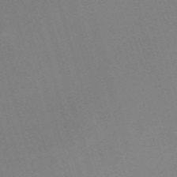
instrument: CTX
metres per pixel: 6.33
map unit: eHh
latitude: -61.6911
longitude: 50.0850
